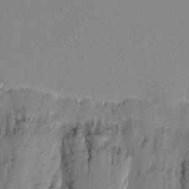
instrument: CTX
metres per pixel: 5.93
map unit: Nhu
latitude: -4.2928
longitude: -83.8016
